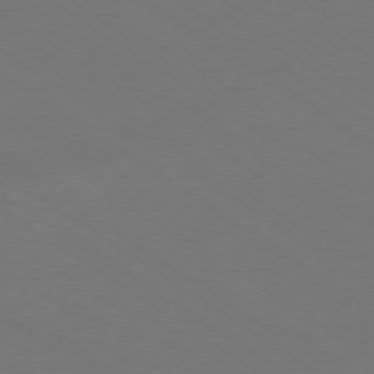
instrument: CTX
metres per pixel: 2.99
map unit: Ap
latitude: -79.8422
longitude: -66.3278
